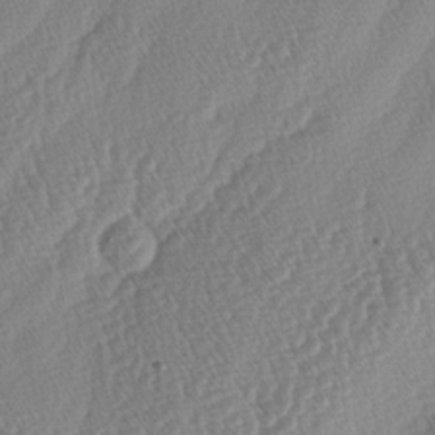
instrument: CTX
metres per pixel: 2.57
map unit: lAa
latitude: -4.4440
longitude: -130.4223
